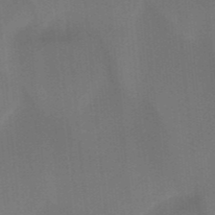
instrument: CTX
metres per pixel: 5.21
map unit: HNb
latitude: -44.6330
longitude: -43.2915
